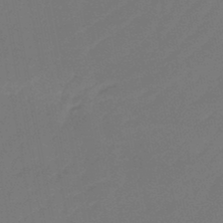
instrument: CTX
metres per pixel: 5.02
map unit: lHb
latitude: -47.1809
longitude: 68.9919
